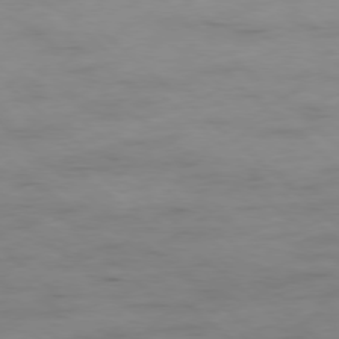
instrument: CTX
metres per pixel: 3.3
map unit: Hpe
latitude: -78.6518
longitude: -17.9339
